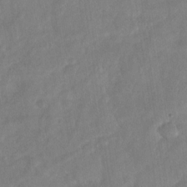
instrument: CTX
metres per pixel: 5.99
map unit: Nhu
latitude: -29.8233
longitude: -62.6869
